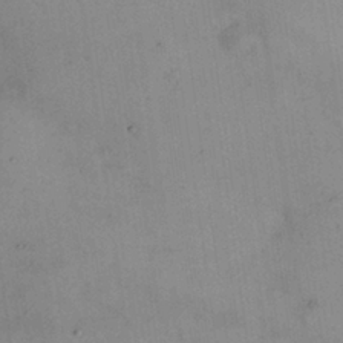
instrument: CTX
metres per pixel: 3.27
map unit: Nhu
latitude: 26.4412
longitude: -68.9325
